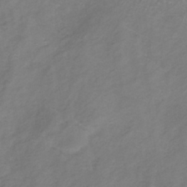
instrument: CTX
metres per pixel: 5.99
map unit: lHb
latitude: -37.7477
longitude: 72.8219
